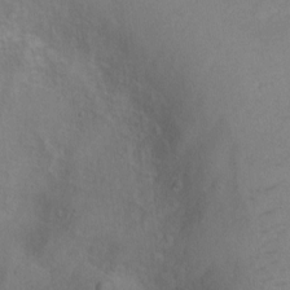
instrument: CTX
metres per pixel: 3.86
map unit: Ht
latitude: 0.7813
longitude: -37.1781
